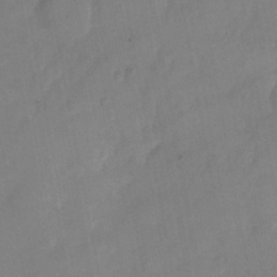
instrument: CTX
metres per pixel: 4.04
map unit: Nhu
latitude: -25.8044
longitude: -69.7828
